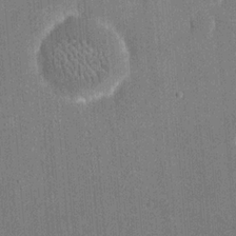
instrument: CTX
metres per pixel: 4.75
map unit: eHh
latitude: 19.9339
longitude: -68.1767
